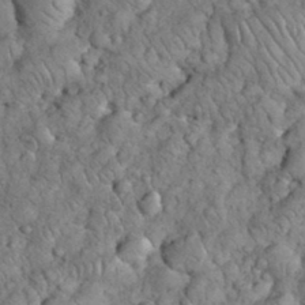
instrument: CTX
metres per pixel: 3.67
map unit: eHh
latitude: 33.3482
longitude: -65.6316
